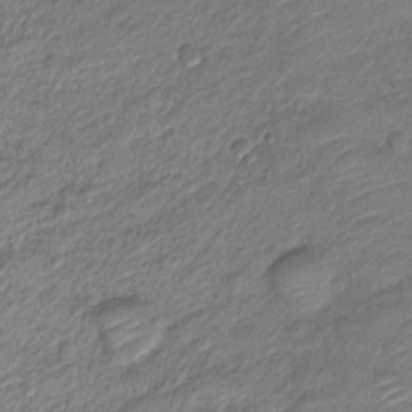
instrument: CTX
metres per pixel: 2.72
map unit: Nve
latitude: -18.2173
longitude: 107.1809
